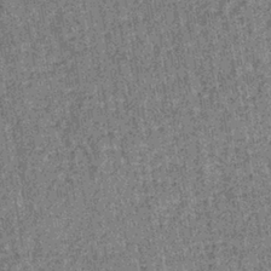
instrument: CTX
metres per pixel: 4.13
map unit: lHb
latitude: -38.4629
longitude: 64.4818
